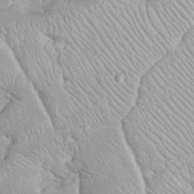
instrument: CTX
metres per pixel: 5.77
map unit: eHh
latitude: 35.8205
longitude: -64.0255
